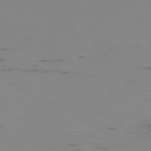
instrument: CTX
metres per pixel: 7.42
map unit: Ap
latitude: -76.0283
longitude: -67.0269
